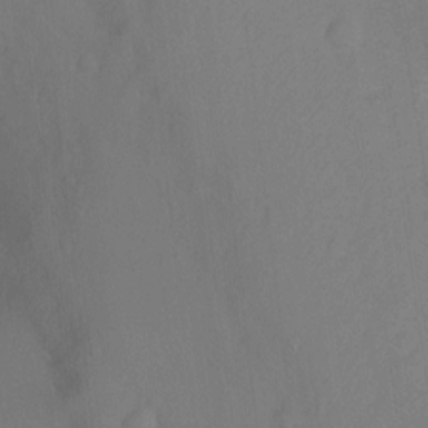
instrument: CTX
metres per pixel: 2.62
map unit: Ht
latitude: -3.1620
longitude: -27.6316
